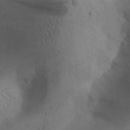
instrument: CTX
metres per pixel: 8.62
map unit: Aa
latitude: 30.5546
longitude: -145.0080
